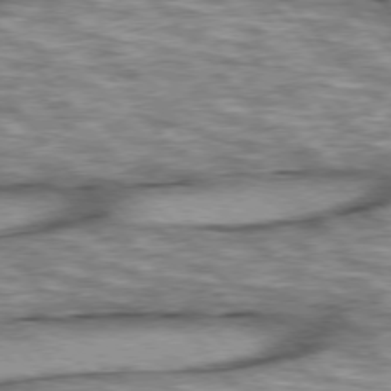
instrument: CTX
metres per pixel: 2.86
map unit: lApd
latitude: 76.0444
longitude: -49.3293
